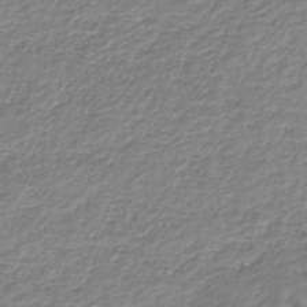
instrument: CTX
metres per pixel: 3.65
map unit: HNb
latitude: -41.8989
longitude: 50.1417
